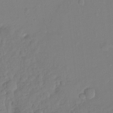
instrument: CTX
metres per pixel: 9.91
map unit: Ht
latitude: -14.3684
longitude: -53.0837
